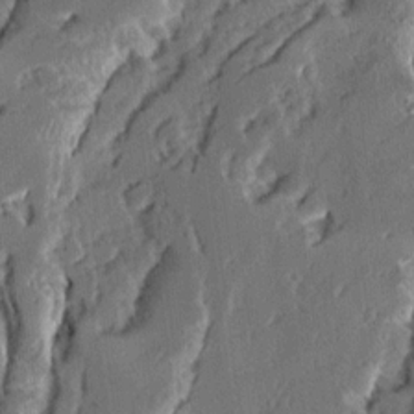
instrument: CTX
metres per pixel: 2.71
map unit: Ave
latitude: 14.4601
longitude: -137.1592
